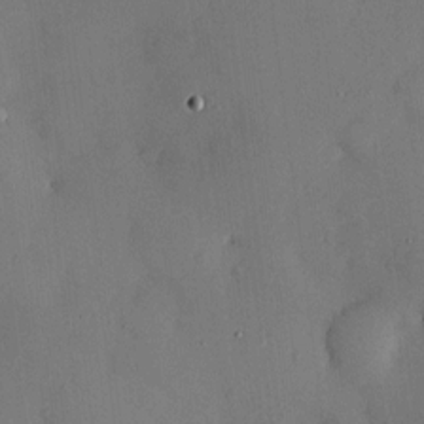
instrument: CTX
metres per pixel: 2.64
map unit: HNhu
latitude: 6.4790
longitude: 14.9542
